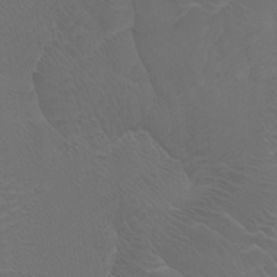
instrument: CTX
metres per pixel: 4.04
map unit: Htu
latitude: -7.3698
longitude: -68.1577
